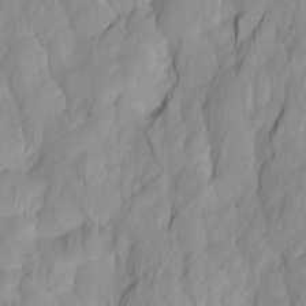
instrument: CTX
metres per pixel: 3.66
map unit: Htu
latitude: -4.9541
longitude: 137.8989
